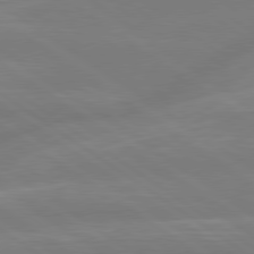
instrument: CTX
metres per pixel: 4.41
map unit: lApd
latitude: 79.2915
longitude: -142.6113
